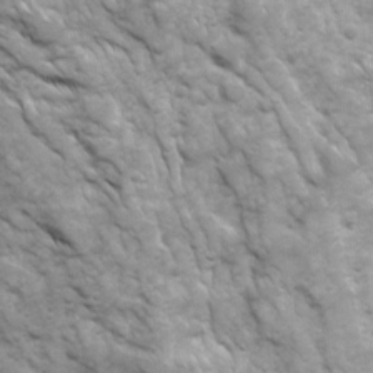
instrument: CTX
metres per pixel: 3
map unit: Ave
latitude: 16.7435
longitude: -132.1389
